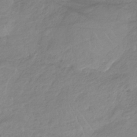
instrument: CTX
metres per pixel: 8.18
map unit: HNb
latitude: -33.1809
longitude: 63.9556
